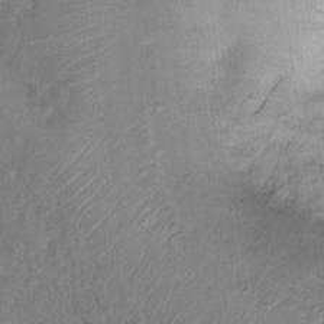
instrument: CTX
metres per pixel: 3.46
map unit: Nhu
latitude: 11.6505
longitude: -27.5182
